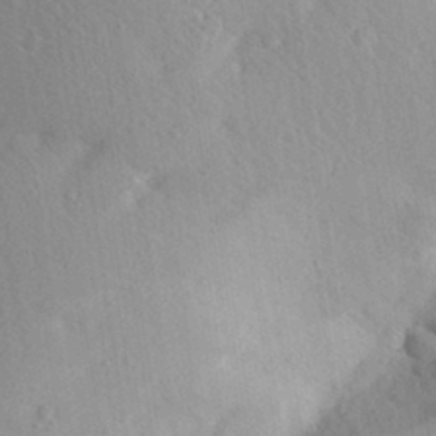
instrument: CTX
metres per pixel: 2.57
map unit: Aa
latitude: 29.8583
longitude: -145.5560
